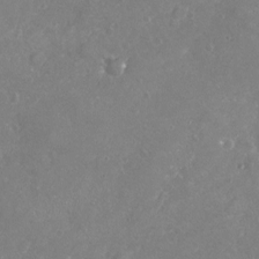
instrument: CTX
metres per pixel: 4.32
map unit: Nhu
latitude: -17.8423
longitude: -57.9339
